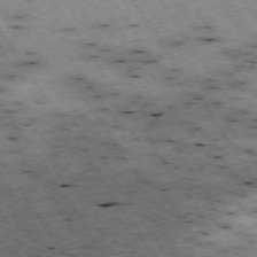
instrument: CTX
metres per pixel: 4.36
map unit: Hpe
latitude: -74.0472
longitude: 3.4832
